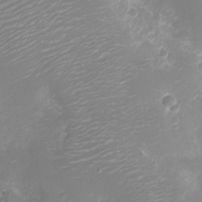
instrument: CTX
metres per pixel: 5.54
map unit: Ht
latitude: -10.7463
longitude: -23.1403
